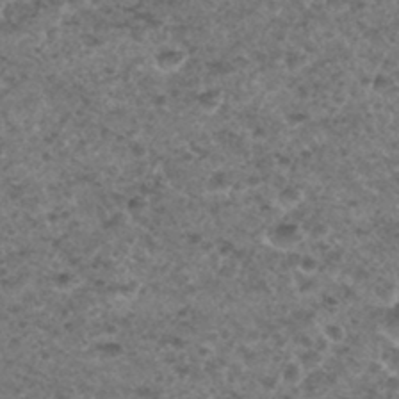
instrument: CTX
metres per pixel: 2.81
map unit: Hto
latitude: 32.2711
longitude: -49.5560
